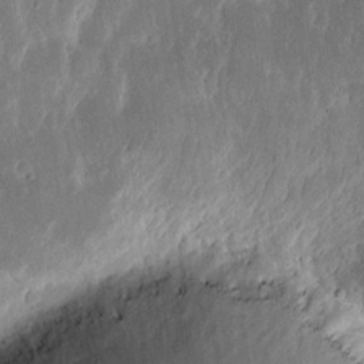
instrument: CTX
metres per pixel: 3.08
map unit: eHh
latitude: 16.0822
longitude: -72.8380
